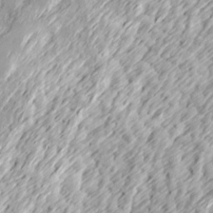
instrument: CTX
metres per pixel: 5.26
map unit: Ave
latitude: 15.2348
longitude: -136.5357
